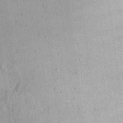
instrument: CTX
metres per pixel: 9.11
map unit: Aa
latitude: 12.9514
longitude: -143.7261
